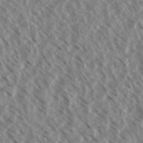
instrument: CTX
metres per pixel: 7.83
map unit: eHh
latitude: 34.6301
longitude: -140.1011
